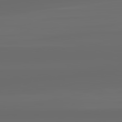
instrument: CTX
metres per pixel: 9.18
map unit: lApd
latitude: 83.4615
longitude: -128.1200
